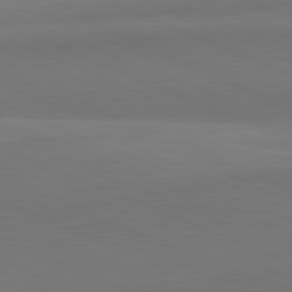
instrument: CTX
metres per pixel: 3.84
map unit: lApd
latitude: 82.1388
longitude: 151.0109
